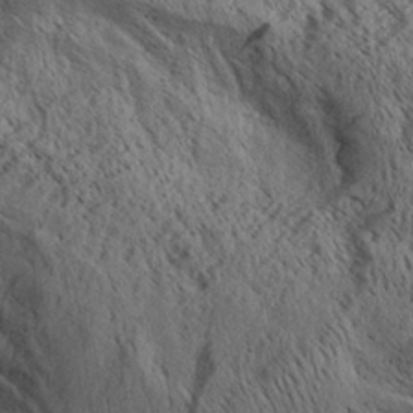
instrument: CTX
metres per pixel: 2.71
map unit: Aa
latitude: 28.3845
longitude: -134.2522
